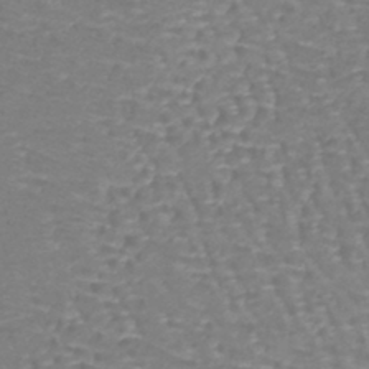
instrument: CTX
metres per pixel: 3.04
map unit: lHb
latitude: -41.2376
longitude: 65.4455
